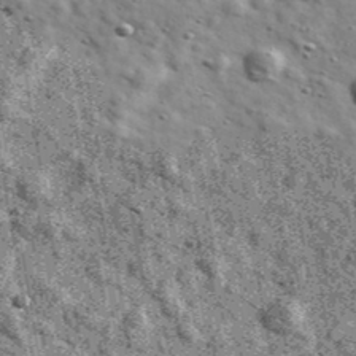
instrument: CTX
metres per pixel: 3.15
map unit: Ave
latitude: 40.9703
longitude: -107.2159
